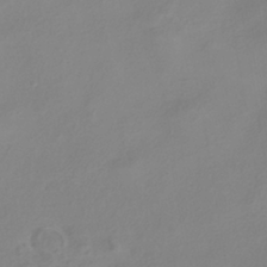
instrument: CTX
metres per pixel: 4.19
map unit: HNhu
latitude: -40.8975
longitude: 106.6141
